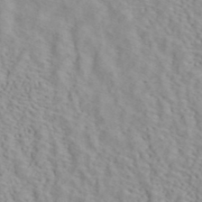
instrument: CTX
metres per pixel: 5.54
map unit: ANa
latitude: 40.8002
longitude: 28.7652
